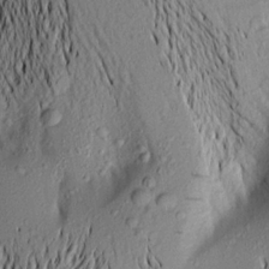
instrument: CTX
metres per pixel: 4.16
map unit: Aa
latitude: 18.2900
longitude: -148.5546
